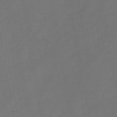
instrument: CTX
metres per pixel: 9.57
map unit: HNb
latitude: -44.4440
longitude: -38.6868
